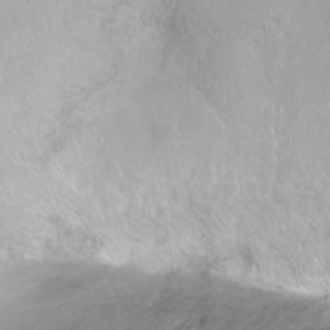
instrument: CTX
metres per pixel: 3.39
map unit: Ht
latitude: -8.5763
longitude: -36.2145
